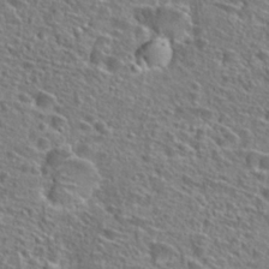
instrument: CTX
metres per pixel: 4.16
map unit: Hto
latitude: 25.5560
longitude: -46.5735
